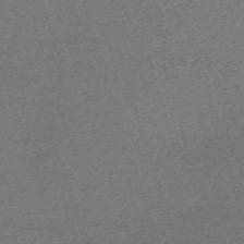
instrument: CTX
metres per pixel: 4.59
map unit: eHh
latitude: -62.2928
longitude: 53.4076
